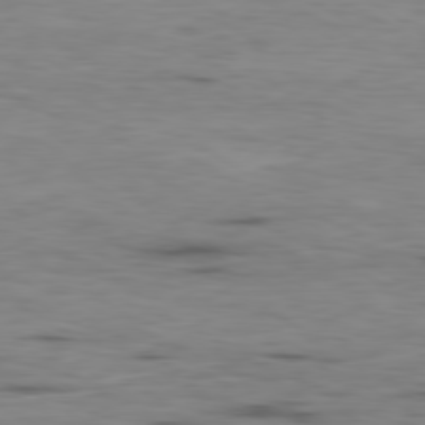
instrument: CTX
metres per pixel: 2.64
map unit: Ap
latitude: -80.0850
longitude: -92.0822
